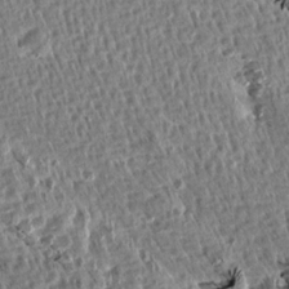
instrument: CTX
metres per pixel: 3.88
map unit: Aa
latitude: 14.6302
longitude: -143.6883
